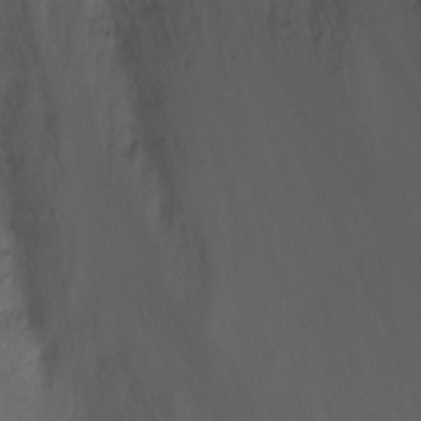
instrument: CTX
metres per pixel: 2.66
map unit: Nhu
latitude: -0.6708
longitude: -78.3656
